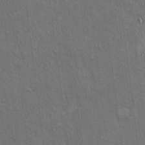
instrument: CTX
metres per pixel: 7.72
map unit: Hto
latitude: 12.5168
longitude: -60.2711
